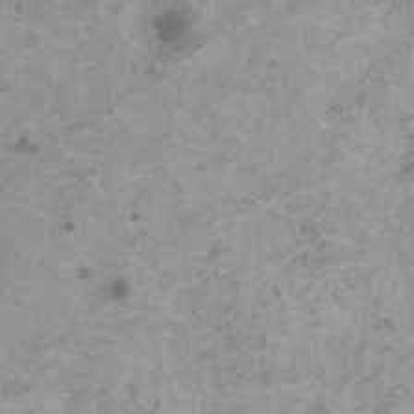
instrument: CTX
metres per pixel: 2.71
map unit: HNhu
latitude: 1.2914
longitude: 3.7099
